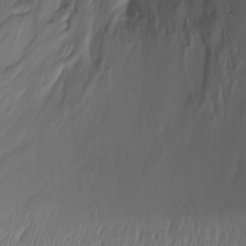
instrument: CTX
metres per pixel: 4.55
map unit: Ht
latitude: -15.9556
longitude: -47.0837
